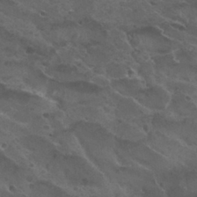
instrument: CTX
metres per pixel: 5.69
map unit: Nhu
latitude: 29.7638
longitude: -48.3467
